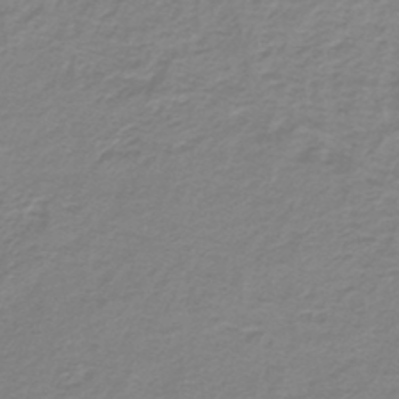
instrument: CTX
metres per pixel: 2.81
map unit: lHb
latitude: -41.8233
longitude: 62.5196
